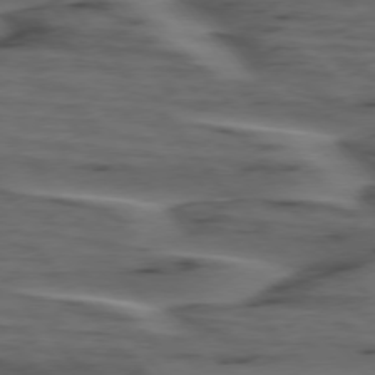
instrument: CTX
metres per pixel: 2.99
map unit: lApd
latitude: 75.5371
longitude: -71.2726
